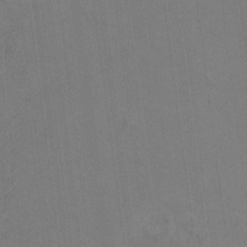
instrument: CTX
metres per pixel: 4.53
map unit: Ht
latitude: 9.6127
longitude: -32.7813
